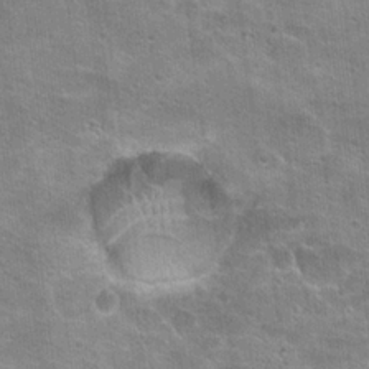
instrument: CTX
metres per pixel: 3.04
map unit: Hto
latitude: 21.3671
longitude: -42.8191
